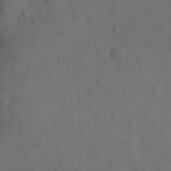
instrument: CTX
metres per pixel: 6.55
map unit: eHh
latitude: 18.9891
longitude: -63.8395
